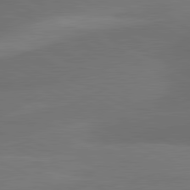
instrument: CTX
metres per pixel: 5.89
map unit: lApd
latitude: 81.2348
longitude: 127.2564
